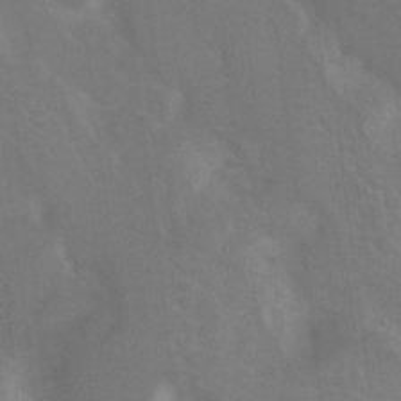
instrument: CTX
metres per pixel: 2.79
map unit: Hto
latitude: 8.4601
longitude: -30.4223
